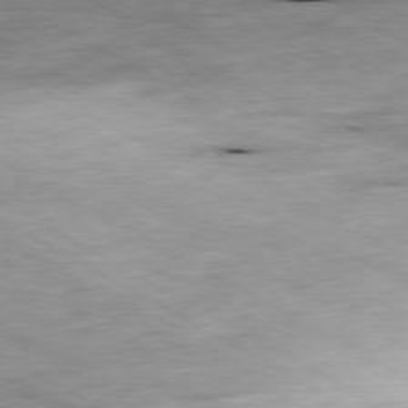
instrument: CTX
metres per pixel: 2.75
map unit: Ap
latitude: -80.4629
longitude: -81.3104
